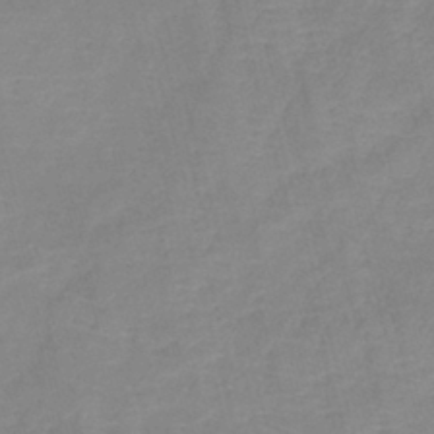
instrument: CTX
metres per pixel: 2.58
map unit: lHb
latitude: -40.3117
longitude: 76.1795
